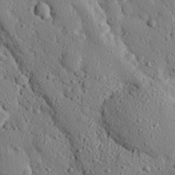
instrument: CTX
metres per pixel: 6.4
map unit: eHh
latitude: 26.6113
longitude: -78.8380
